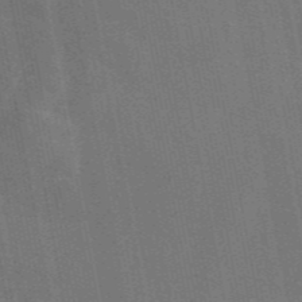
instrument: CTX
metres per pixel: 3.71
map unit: eAb
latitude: 46.3090
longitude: 121.8989
